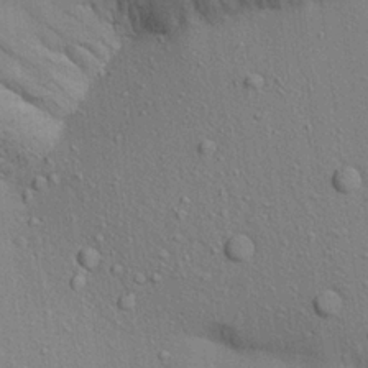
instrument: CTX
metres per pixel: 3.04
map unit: Aa
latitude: 22.3278
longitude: -144.5168
